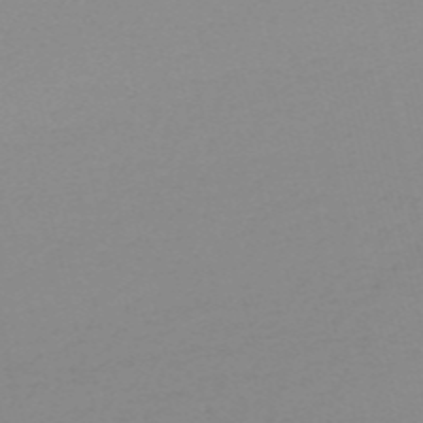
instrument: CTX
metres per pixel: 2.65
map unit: HNb
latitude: -56.1795
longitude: -42.6868
